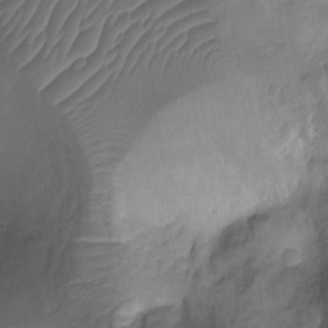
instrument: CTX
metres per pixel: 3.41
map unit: Ht
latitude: -16.7652
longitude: -40.8002
